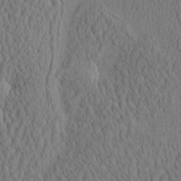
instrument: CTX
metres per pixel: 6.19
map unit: eHh
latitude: -2.8407
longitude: 15.4455
